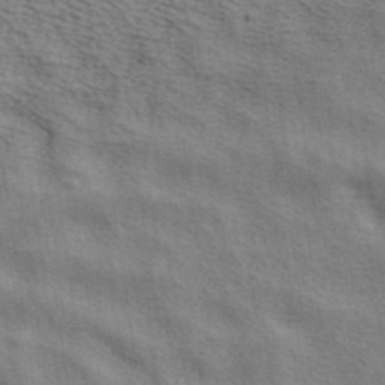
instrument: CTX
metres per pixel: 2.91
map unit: ANa
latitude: 39.0458
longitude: 28.9731
